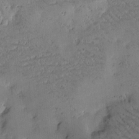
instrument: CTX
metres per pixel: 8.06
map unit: Htu
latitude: -2.0661
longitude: 175.9178
